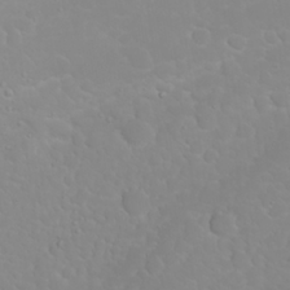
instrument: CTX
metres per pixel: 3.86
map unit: Nhu
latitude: 23.8016
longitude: -64.4601
